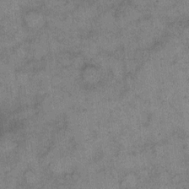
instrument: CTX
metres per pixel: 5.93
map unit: eHh
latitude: 10.2901
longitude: -63.5182
